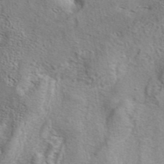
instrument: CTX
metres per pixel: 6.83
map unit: eAb
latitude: 41.1781
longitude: 105.1242
